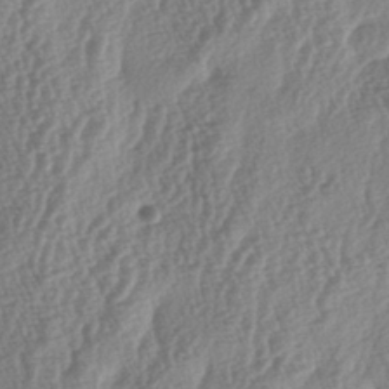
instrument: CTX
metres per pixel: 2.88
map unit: lAa
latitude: -5.4076
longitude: -129.8583
